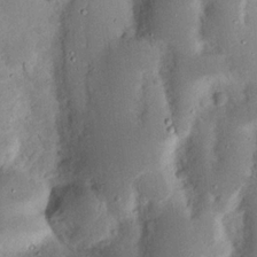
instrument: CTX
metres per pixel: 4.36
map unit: Nhu
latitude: 16.9325
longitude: -74.2900
